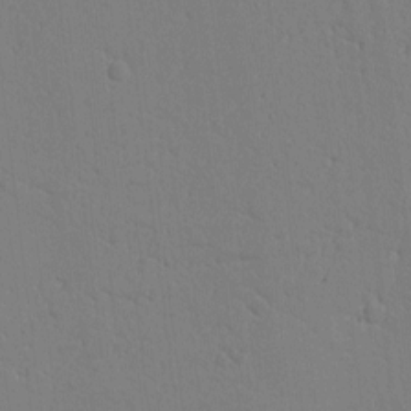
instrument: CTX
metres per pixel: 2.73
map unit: Htu
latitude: 0.1766
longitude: 172.2550
